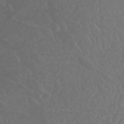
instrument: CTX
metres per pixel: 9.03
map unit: Nhu
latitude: 23.4048
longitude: -64.6490
